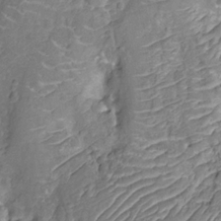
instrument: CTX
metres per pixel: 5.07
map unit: Nhu
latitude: -12.4251
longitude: -23.3482
